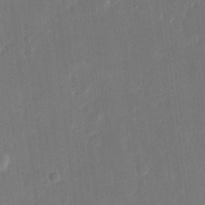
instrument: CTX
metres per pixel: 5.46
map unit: eHh
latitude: 13.6316
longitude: -70.8947
